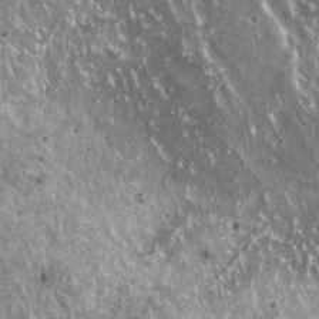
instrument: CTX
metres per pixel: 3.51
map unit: HNhu
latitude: 2.8758
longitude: 5.8044
